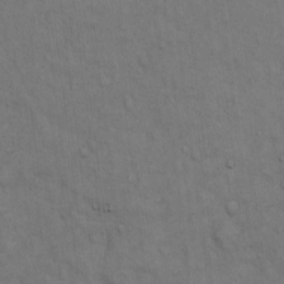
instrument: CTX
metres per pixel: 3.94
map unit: Hto
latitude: 12.6302
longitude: -60.4034
